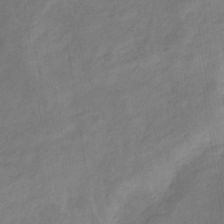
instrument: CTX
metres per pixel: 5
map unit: eHb
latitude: -33.1054
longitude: 73.2754
